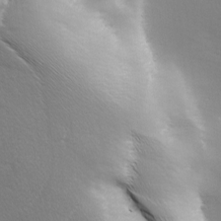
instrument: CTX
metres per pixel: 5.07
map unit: lAa
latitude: -6.1983
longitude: -121.9339
